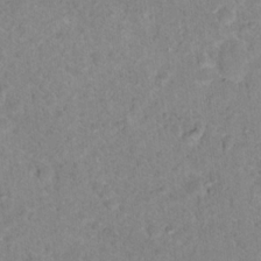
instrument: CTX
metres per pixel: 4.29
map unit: Nhu
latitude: 17.3860
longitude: -34.4034
